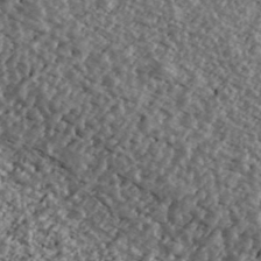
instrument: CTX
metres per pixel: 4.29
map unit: Ave
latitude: 40.3089
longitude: -111.4616
